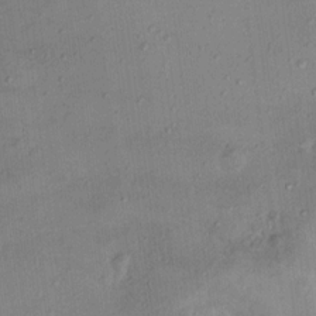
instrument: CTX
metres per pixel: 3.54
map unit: Nhu
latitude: 12.2334
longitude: -27.3104
